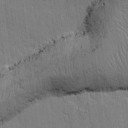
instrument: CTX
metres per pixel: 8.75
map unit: Ave
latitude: 11.6505
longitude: -101.1025
